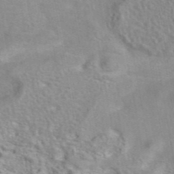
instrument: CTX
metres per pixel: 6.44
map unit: eAb
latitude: 42.3656
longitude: 103.7667
